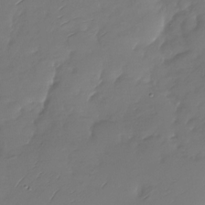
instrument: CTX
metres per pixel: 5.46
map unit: Nhu
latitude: -28.8030
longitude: -60.3845
